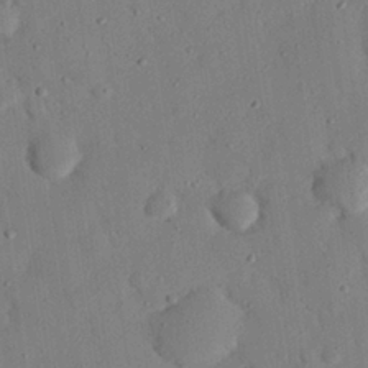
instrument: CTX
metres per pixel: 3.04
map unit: eHh
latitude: 26.6680
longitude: -79.5560
